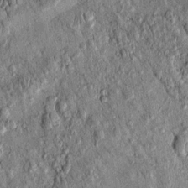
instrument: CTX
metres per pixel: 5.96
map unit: eHh
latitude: 0.1011
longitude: 15.1431
